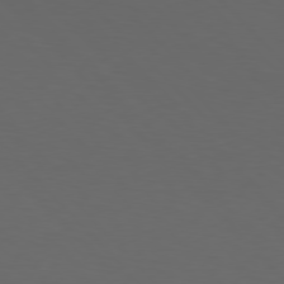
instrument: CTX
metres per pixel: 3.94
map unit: Hpe
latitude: 77.0269
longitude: -167.1970
